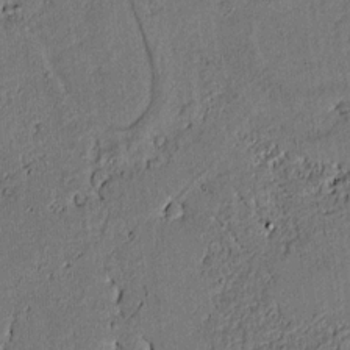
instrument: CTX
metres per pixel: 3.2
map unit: lAvf
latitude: 4.6301
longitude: 168.9352
